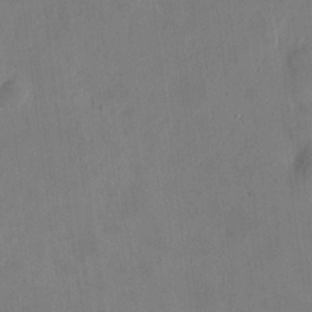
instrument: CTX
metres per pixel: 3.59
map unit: HNhu
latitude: 5.9717
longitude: 7.0675
